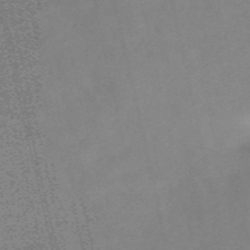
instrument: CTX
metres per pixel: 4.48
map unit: HNb
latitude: -55.2943
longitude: -45.6127
